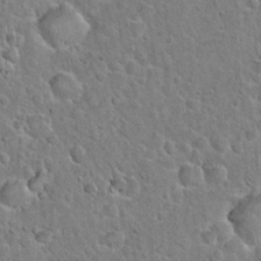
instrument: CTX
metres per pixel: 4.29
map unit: Hto
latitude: 21.1026
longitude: -48.3845
